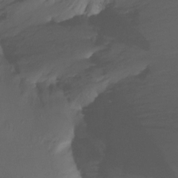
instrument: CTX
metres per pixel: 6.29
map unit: Ht
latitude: -15.2943
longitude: -49.1403
